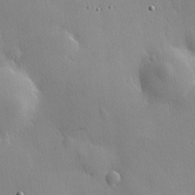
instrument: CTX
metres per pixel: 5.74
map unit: Hve
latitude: 18.7624
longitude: 150.3495
